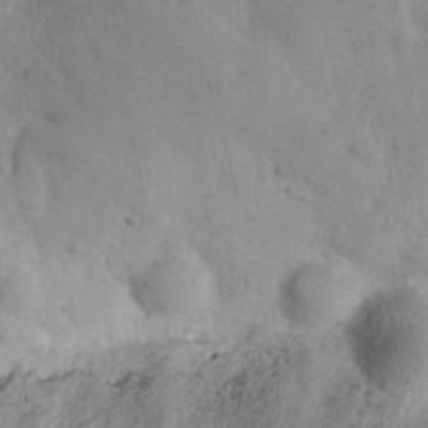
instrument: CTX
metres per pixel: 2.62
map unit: eHh
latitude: 29.9339
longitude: -70.1767
